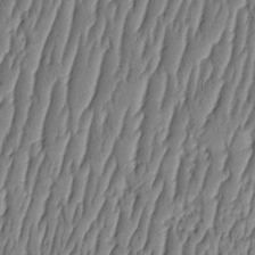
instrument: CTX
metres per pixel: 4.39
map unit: HNhu
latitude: -3.2564
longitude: 13.8611
